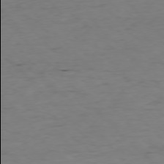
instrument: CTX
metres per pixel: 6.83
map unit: Ap
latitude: -76.8030
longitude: -89.9906
